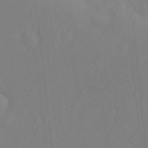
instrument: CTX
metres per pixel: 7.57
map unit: Nhu
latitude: 11.0270
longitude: -27.7828
